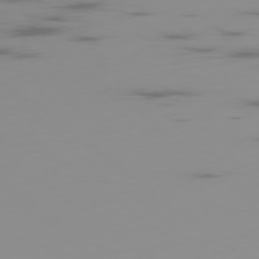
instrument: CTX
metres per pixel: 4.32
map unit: Ap
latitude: -79.0675
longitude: -70.5923
